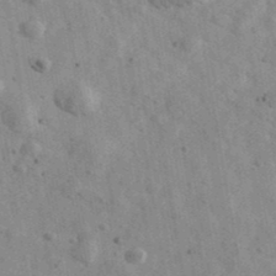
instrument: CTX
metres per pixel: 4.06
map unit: Ave
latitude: 40.7057
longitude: -110.6869
